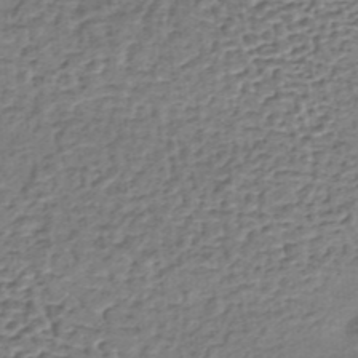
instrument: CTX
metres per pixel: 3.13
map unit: lHb
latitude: -35.8800
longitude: 60.6518
